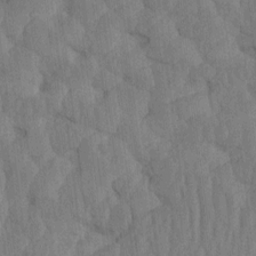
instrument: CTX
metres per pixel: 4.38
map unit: HNhu
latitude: -1.8990
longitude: 14.2740
